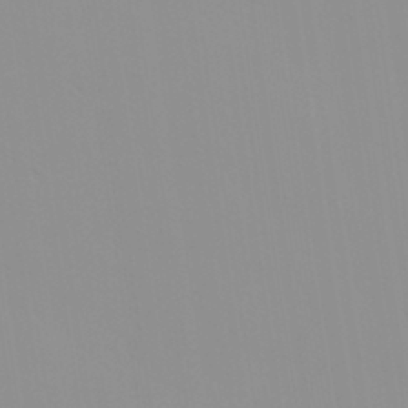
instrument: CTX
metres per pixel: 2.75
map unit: Nhu
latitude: -0.0472
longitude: -78.2901
